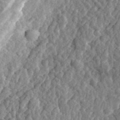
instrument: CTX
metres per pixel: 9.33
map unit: eHh
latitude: 32.6490
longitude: -79.6316
